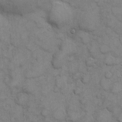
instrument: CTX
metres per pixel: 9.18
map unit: eHh
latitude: 6.4412
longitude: -65.2537
